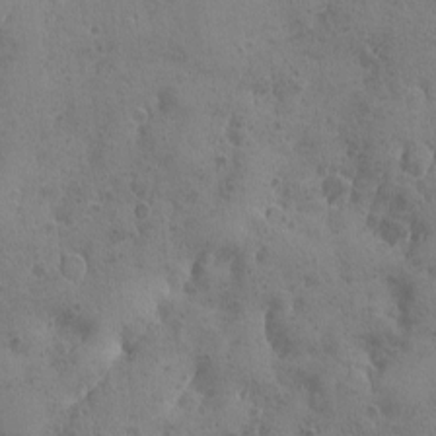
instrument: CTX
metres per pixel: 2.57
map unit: Ave
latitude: -8.2361
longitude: -119.1403
